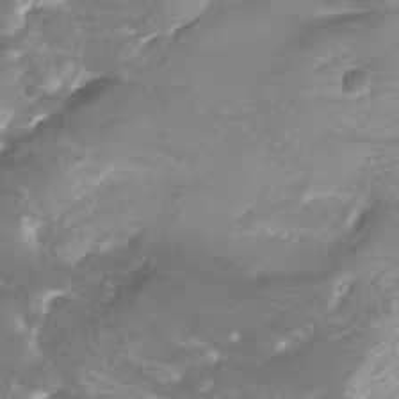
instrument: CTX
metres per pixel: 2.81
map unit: Htu
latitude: -10.6330
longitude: -74.7813
